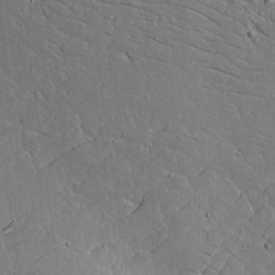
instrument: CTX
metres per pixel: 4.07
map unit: lAvf
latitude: 16.4412
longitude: -127.4804
